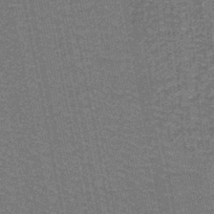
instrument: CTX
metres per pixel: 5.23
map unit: lHb
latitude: -37.5021
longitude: 57.3321
